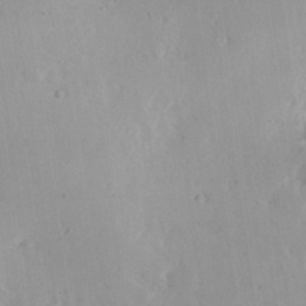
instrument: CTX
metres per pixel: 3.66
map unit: Hve
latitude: 26.0255
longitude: -94.4034
